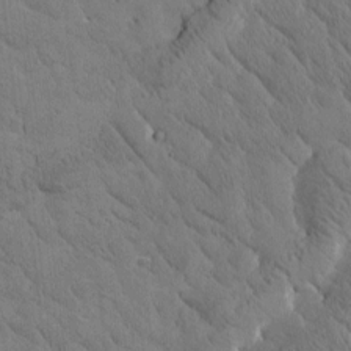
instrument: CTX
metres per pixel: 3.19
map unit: Htu
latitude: -0.8786
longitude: 175.1620
